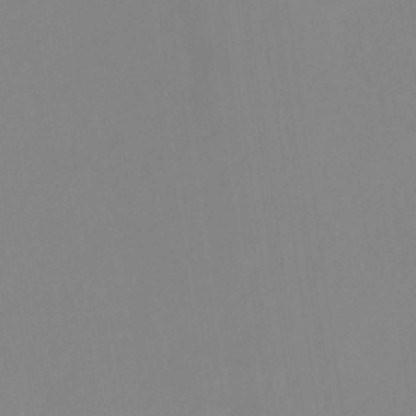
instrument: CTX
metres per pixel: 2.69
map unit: eHb
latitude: -37.1242
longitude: 75.2754
